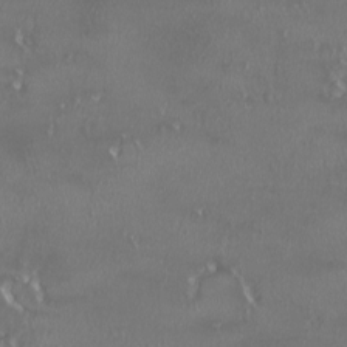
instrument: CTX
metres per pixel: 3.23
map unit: HNhu
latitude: -2.1605
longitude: 11.5021
